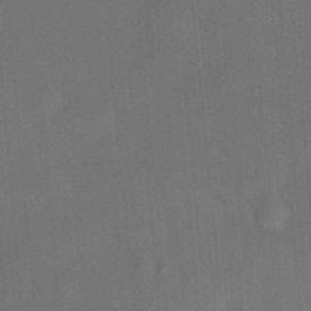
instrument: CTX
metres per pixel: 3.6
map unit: HNhu
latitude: 12.2334
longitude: 10.8219
